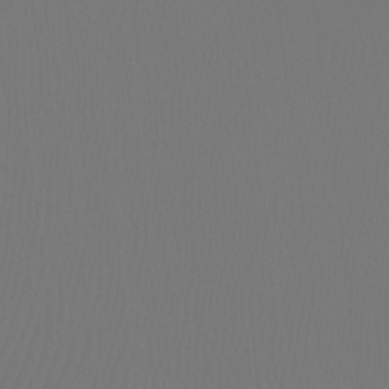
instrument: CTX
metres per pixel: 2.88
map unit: Ht
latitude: -7.4454
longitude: -31.3671
